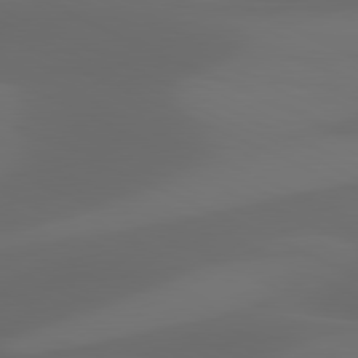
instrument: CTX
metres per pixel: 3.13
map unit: lApd
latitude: 81.1214
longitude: 123.0109
